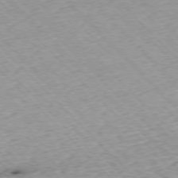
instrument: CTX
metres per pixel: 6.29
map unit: Ap
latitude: -76.7463
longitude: -87.2726
